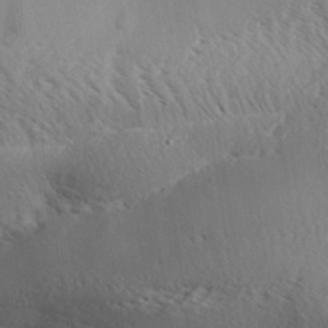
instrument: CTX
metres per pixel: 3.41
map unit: Aa
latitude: 32.1578
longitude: -140.6490
